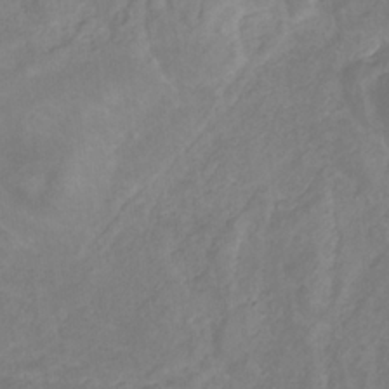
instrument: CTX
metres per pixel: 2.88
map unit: eHb
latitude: -31.3320
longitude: 68.5573
